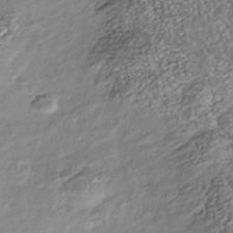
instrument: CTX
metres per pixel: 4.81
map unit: Nhu
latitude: -38.5007
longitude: -80.9136
